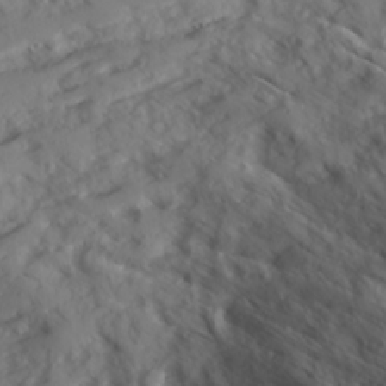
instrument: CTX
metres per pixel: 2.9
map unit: Ave
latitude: 16.3845
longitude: -129.4048
